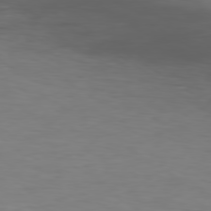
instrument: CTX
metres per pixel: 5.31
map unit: Ap
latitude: -79.4832
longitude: -78.3656
